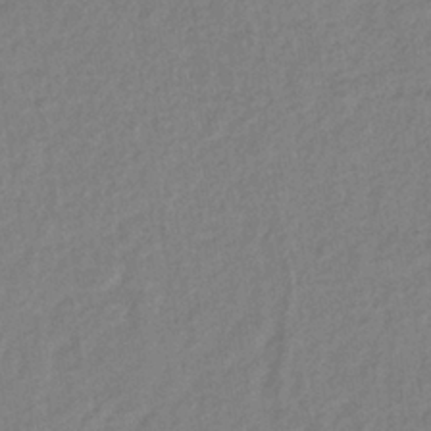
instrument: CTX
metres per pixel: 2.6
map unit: lHb
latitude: -37.5021
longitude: 68.7463
